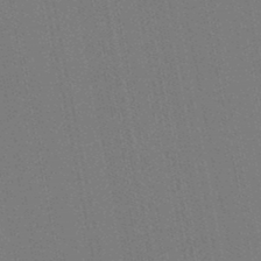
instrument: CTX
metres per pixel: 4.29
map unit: lHb
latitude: -46.5384
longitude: 77.8044
